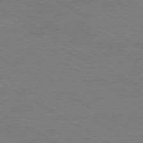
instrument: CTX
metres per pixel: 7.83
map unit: Ap
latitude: -76.3684
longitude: -76.4412
